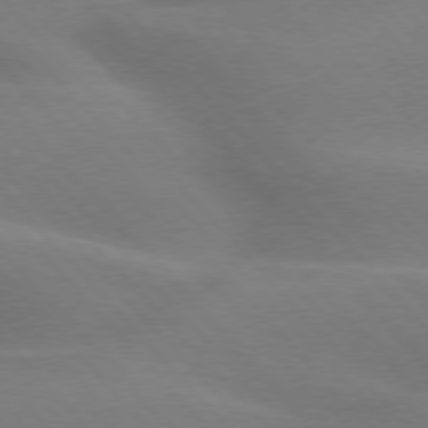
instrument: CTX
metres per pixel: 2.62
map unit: lApd
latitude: 75.6883
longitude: -61.0080
